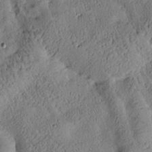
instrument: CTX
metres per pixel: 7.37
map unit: Htu
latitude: -0.2551
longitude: 175.8044
